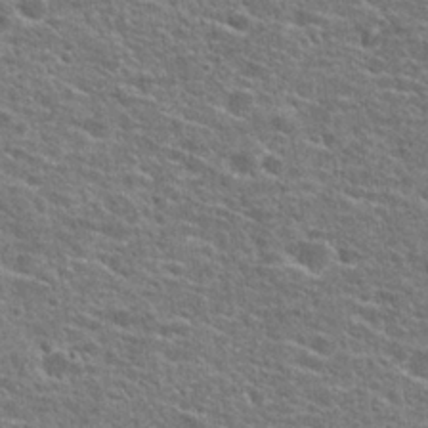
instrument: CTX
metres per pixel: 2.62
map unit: Hto
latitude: 25.4615
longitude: -47.2726
